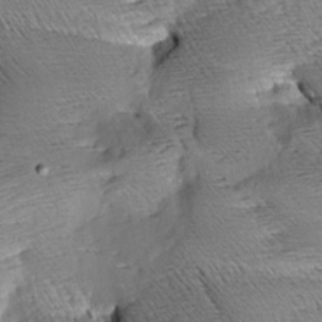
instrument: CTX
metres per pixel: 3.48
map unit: Aa
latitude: 7.8583
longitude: -141.4615
